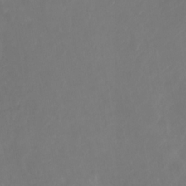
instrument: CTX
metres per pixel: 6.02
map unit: Nhu
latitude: -28.3495
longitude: -71.4426
